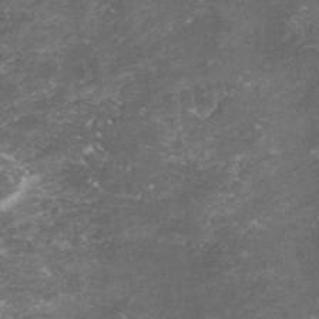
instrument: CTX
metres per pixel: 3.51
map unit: lHvf
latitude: -14.8597
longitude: -99.5560
